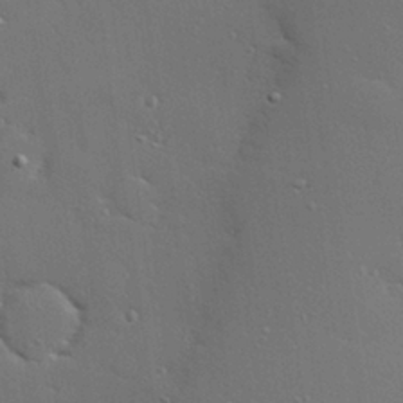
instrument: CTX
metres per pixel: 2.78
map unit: Hve
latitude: 26.9703
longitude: -90.6679
